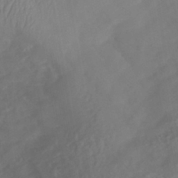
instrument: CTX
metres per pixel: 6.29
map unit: Nhe
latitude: -40.5196
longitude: -110.3279
